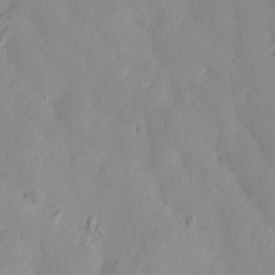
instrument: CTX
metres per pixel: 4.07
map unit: Ave
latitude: 13.5371
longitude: -105.8962
